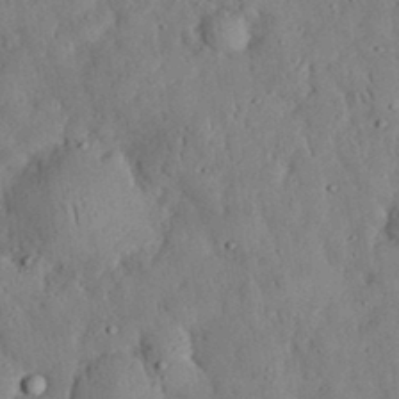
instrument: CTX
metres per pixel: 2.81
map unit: eHh
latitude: 33.1781
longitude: -75.2537
